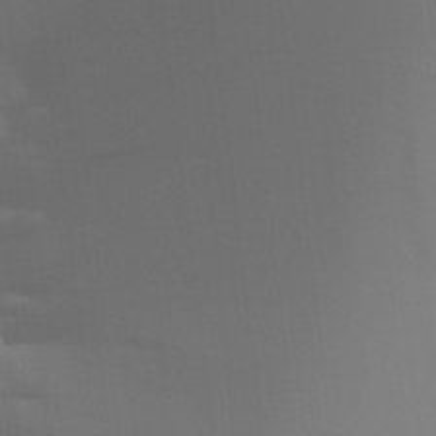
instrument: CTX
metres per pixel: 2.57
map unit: Aa
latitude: 26.6113
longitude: -131.1970
